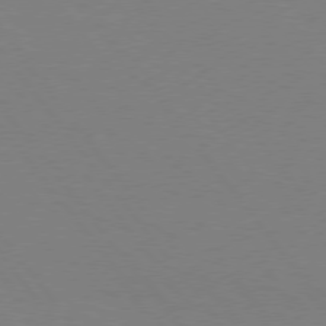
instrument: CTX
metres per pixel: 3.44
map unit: Hpe
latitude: 75.3860
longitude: -144.2900
